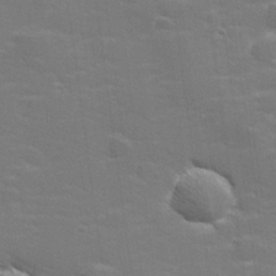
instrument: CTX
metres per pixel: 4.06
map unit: lHvf
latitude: 25.9906
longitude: 142.1038
